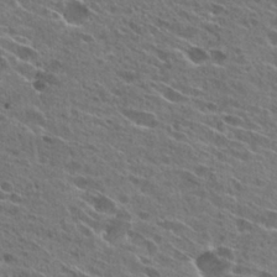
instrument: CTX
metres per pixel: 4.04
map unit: Hto
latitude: 26.3278
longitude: -44.3656
